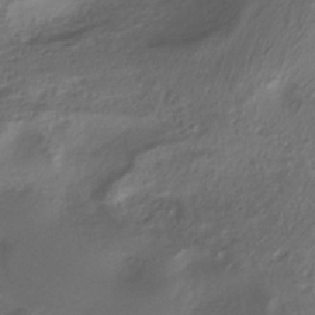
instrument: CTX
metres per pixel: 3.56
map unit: ANa
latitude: -38.0283
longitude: 94.6896
